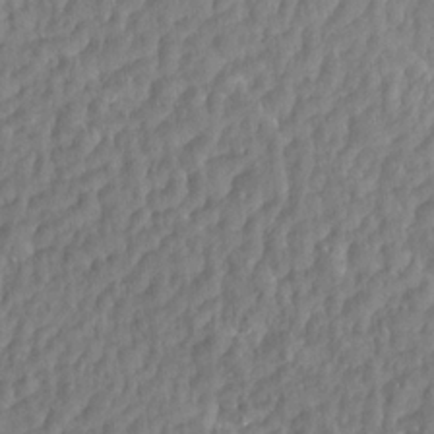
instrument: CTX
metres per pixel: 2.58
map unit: Aa
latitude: 15.0459
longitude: -145.1403
